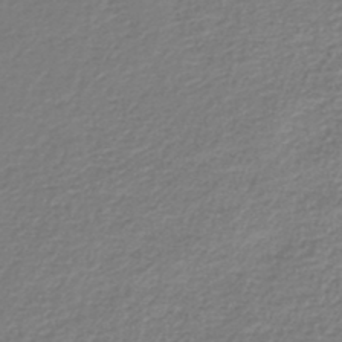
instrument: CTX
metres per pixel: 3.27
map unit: lHb
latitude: -45.4454
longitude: 61.6344
